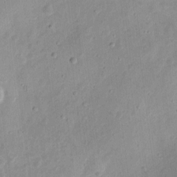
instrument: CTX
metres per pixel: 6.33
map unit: eHh
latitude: 8.9514
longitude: -72.3279
